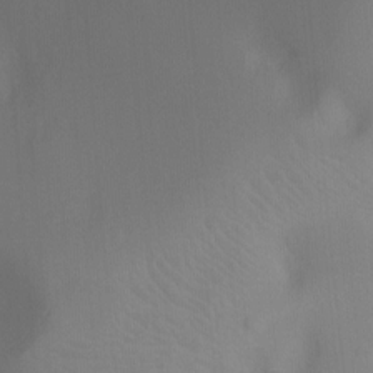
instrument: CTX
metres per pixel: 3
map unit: Ht
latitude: -9.1053
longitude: -25.0647
